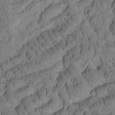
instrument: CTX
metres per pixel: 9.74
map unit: Htu
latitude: -2.3684
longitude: 171.7478
